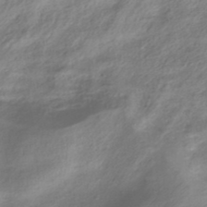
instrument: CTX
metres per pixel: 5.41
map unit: HNhu
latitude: -40.4062
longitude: 93.1809
